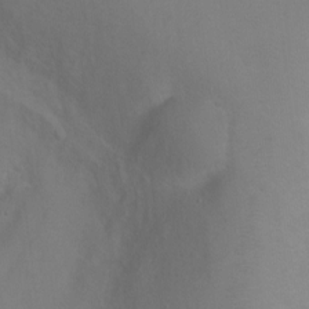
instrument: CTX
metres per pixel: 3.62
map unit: Ht
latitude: 2.1011
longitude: -35.3670
